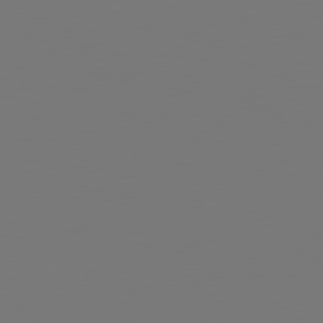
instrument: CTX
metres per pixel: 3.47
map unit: Hpe
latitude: 78.3845
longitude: -163.8395
